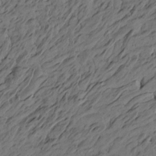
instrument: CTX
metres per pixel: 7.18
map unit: Htu
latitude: -6.2172
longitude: -179.4994
